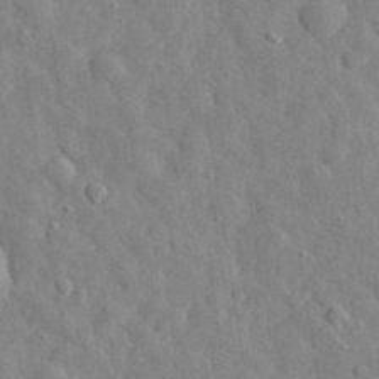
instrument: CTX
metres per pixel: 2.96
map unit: eHh
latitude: 33.0458
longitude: -78.1200
